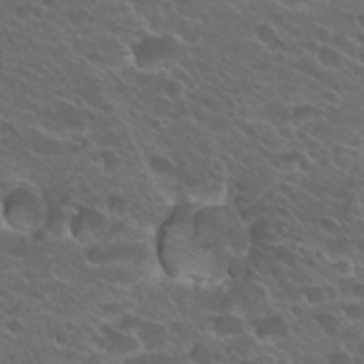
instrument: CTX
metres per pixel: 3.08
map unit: Hto
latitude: 25.1403
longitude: -39.7450
